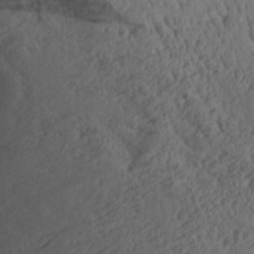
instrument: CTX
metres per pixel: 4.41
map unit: Aa
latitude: 28.9325
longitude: -132.8191
